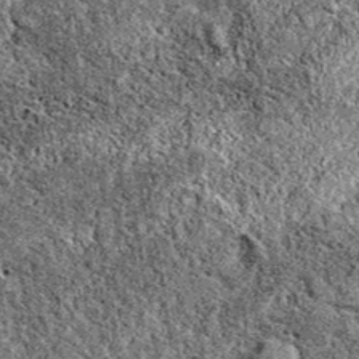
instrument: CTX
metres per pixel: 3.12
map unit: eAb
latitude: 38.0255
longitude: 111.0864
